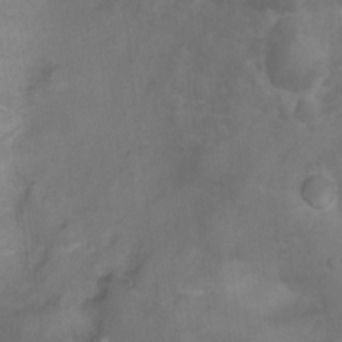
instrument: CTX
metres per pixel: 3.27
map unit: Ht
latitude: -6.4062
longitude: -21.8773
